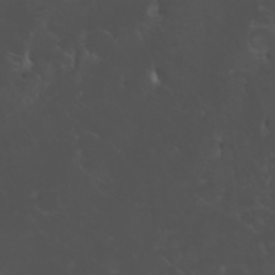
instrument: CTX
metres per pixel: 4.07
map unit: HNhu
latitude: 6.2334
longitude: 14.2551
